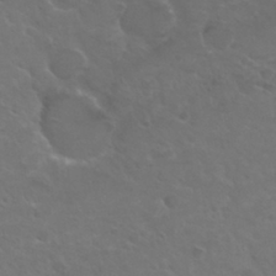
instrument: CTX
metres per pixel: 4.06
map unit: Nhu
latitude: 30.0255
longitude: -50.7246
